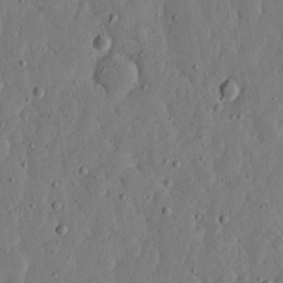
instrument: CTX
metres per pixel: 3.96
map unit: lHvf
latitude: 18.9513
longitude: -114.6868
